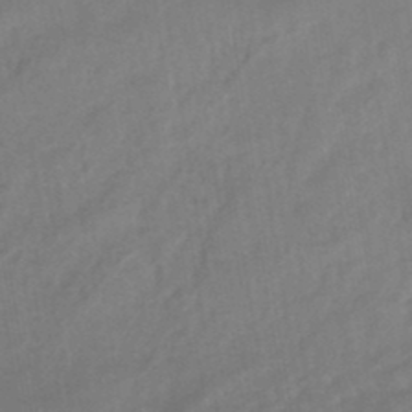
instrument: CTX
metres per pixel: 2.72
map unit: eHb
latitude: -46.0472
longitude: 84.9919
